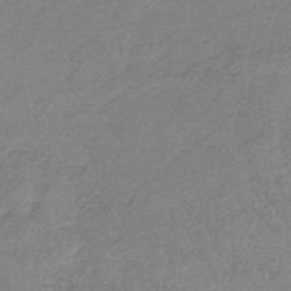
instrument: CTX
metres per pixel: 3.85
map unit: HNb
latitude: -35.2187
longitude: 55.8611
